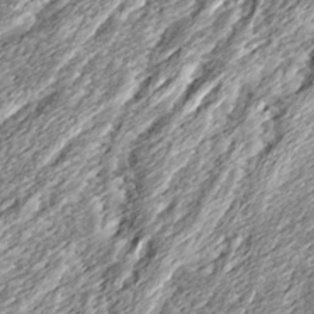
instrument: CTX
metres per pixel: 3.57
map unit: Ave
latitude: 16.0444
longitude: -136.8002
